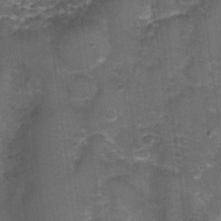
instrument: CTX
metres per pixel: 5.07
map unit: Nhu
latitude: 2.8758
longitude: -17.7071
